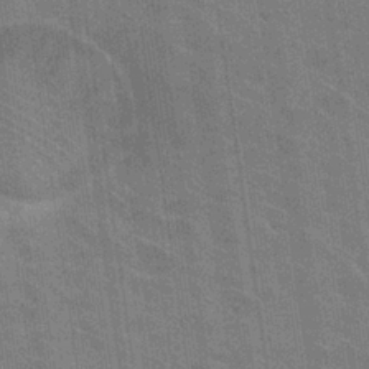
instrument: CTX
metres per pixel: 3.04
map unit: Hto
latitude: 25.7449
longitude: -43.4238
